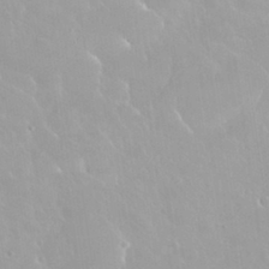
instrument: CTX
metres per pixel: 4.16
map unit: Nhu
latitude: 29.9717
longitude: -56.9891
